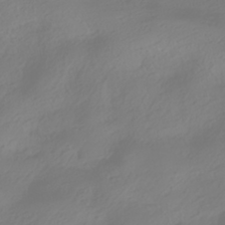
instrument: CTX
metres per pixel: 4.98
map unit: HNhu
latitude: -40.4062
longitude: 100.5006
